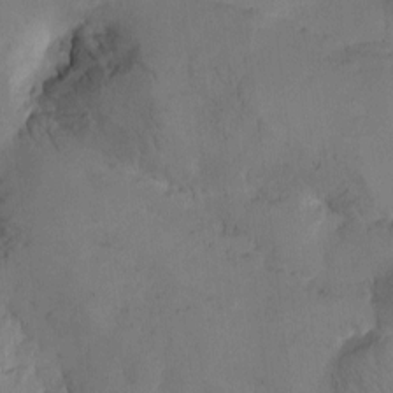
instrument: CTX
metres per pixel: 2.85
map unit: Htu
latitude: -2.8030
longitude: -176.1955
